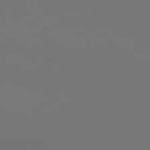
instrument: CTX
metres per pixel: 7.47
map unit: Hpe
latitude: 77.2537
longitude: -134.9513
